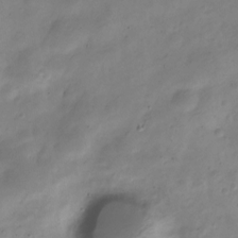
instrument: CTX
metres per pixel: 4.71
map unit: Nve
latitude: -23.5021
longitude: 105.9745
